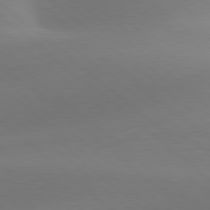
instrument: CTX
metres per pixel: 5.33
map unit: lApd
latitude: 78.4601
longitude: -51.2159
